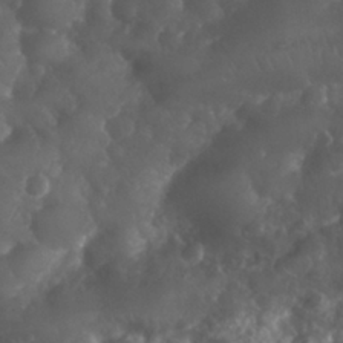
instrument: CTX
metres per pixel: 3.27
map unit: Nhu
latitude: 26.3278
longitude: -63.6883
